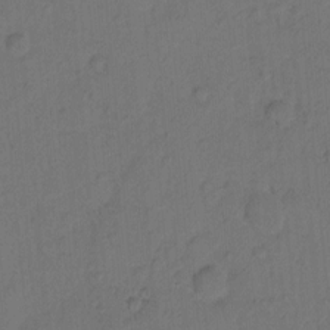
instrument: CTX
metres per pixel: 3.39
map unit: Hto
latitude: 7.4993
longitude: -61.4237
